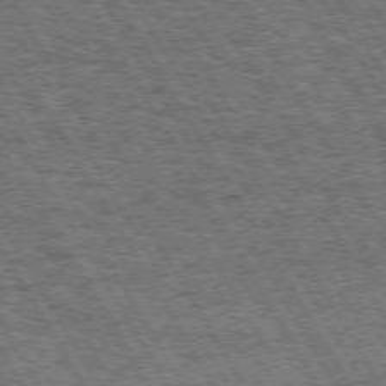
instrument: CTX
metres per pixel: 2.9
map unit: Hpe
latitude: 73.4238
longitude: -125.6882
